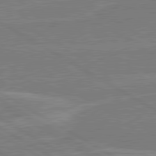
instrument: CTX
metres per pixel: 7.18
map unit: lApd
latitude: 80.5924
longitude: 169.3698
